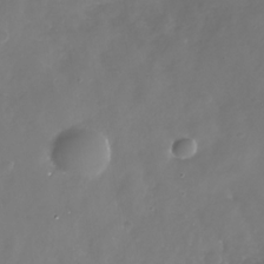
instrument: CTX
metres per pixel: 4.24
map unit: Nhe
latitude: -33.1620
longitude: -88.5735
